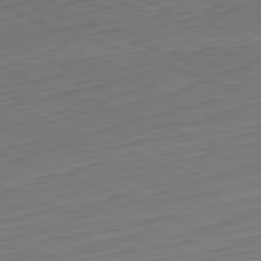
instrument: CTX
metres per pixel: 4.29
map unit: Hpe
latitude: -82.2361
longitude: 15.0676
